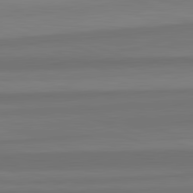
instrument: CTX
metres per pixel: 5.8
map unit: lApd
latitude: 82.6112
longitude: 177.4454
